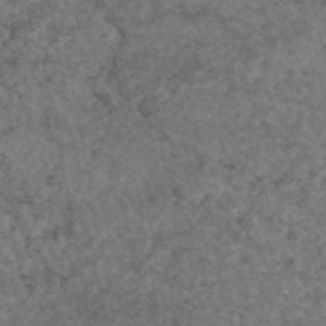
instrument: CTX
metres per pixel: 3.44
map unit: eAb
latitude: 45.7260
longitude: 115.0675
